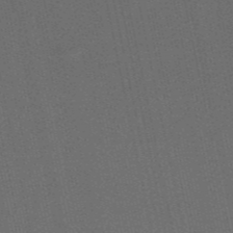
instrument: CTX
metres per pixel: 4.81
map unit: HNb
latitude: -53.2376
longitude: -42.8758
